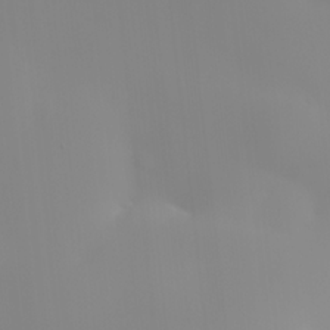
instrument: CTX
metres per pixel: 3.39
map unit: HNhu
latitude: 7.1025
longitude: 14.0283
